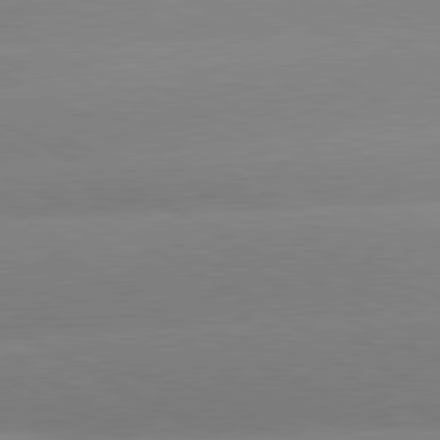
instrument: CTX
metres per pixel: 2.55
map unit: lApd
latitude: 80.7435
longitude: -150.6490
